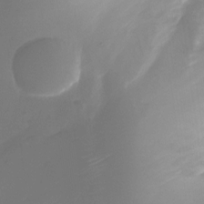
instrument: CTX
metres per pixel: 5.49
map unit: Nhu
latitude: -27.9178
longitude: -72.0633
